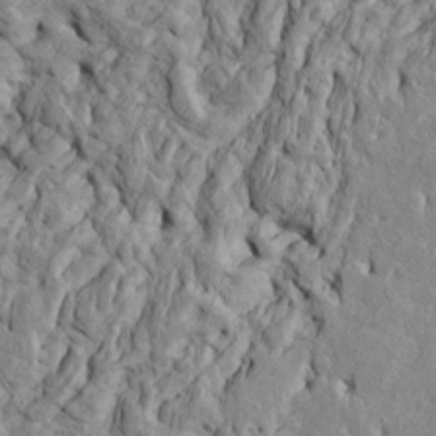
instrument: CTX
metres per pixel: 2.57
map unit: Htu
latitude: -6.1228
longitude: 153.4643
